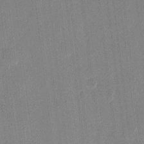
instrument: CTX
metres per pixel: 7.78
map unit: eHh
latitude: 9.1970
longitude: -68.2901
